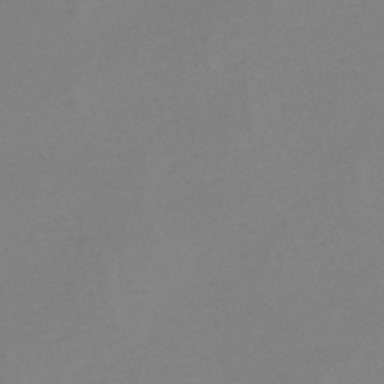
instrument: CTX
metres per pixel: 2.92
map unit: lHb
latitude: -45.8611
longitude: 74.8408
